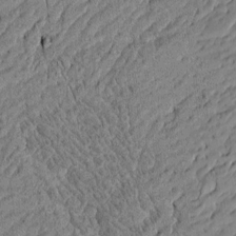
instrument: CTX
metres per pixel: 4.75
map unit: Htu
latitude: -5.9367
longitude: 177.5210
